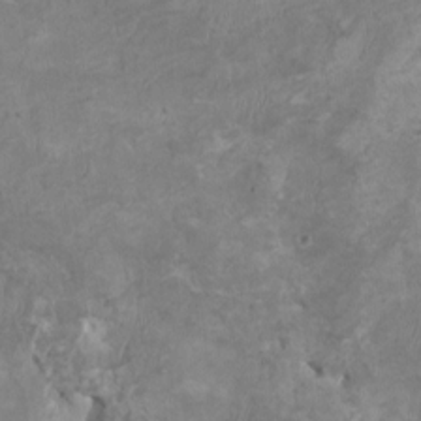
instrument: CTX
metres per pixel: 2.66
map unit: HNhu
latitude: 3.4237
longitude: -3.5749
